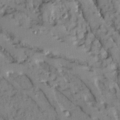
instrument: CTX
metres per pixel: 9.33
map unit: Ave
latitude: 8.7813
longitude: -103.1403
